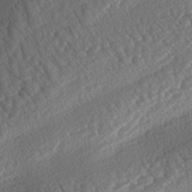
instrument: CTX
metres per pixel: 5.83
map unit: lAa
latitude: -3.2375
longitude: -127.9906
